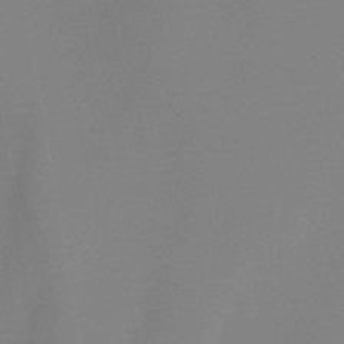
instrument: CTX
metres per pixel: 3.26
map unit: HNb
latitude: -44.5196
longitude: -45.0647
